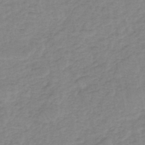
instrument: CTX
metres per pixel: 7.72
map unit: eHh
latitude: -45.4454
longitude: -29.7072
